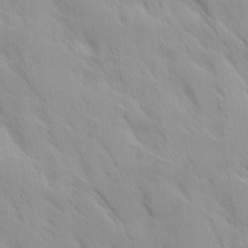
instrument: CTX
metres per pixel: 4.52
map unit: Ave
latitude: 9.4049
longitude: -103.6127
